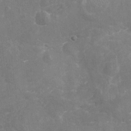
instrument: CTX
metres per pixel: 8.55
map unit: Nhu
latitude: -17.0109
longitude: -57.2914
